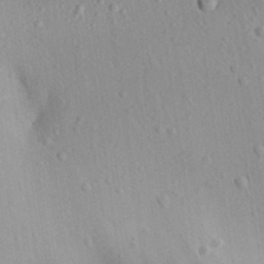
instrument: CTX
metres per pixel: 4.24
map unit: Aa
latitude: 31.1215
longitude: -134.1011
